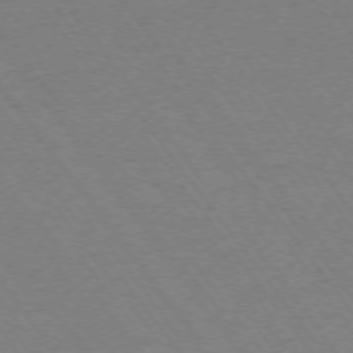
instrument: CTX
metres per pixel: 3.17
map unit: Ap
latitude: -74.5763
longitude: -77.2348
